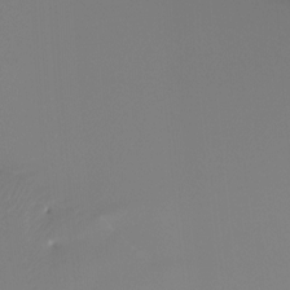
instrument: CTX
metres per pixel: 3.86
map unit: Ht
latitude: -12.7652
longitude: -49.7450
